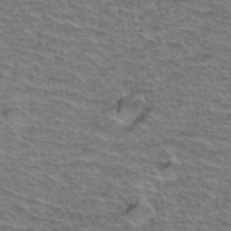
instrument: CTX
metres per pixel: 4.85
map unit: Hto
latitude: 37.1214
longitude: -46.0822
